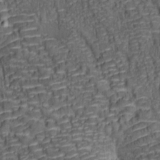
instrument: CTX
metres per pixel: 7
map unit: lAa
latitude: 6.8380
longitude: -115.9528
